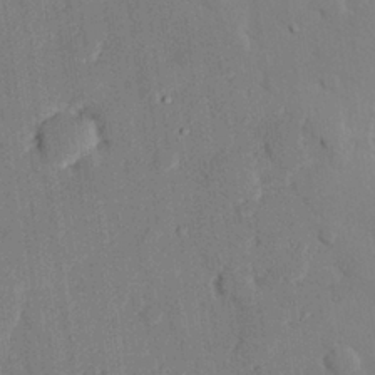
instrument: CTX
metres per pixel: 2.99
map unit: eHh
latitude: 28.1011
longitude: -81.7072
